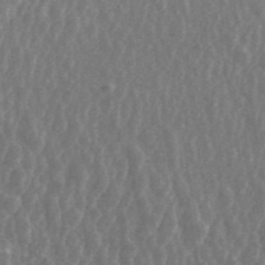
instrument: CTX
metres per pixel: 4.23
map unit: ANa
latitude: 44.6868
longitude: 23.7856
